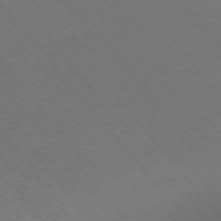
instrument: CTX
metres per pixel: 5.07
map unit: Ap
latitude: -75.8801
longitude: -64.1767
